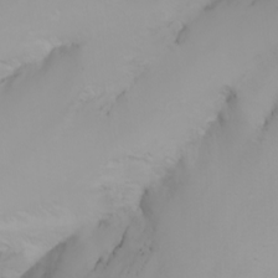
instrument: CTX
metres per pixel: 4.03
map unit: Nhu
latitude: -6.5573
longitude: -84.3845
